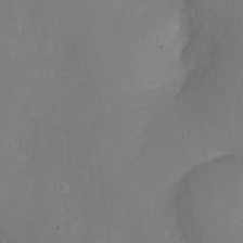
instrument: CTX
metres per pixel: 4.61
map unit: Nhe
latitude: -20.2550
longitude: 144.2173
